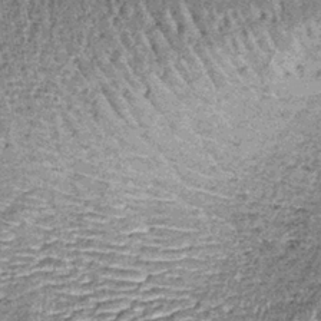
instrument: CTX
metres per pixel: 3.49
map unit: lHb
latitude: -38.2172
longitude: 64.8219
